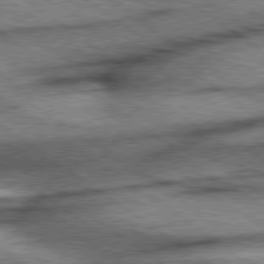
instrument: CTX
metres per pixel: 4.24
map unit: Hpe
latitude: 78.5357
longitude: -155.9528
